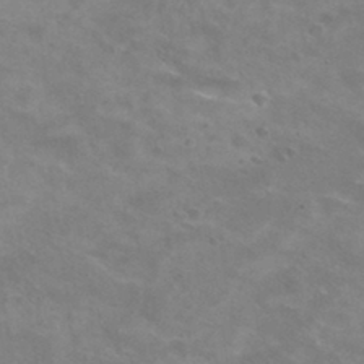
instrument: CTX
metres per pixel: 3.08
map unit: Hto
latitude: 30.9325
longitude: -47.6505
